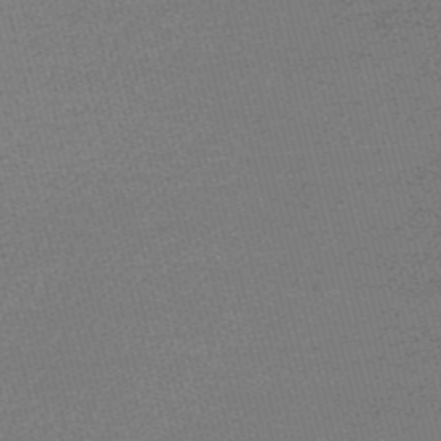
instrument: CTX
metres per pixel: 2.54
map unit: Nve
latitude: -56.3684
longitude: 61.5588
